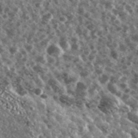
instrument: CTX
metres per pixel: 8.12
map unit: Ave
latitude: 39.9906
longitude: -106.1200
